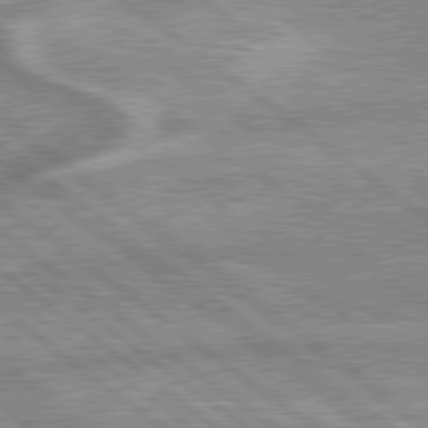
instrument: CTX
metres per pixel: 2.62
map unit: lApd
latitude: 79.2915
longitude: -168.5546
